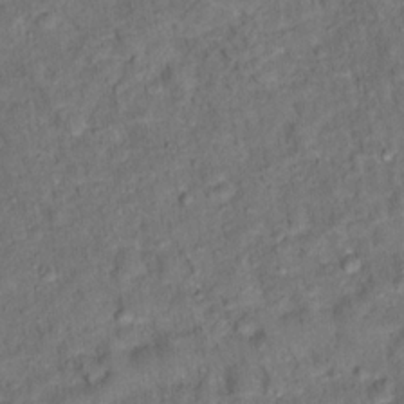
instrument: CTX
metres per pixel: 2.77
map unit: Ht
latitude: 14.9325
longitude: -37.6505
